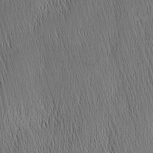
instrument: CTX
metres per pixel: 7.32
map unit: Nhu
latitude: -6.0472
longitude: -152.5924
